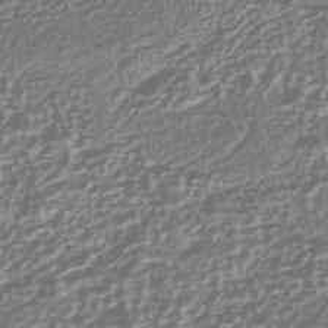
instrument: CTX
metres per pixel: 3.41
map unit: HNhu
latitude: -42.9541
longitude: 106.1984
